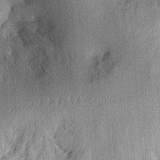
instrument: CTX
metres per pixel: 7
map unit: Ht
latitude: 12.0822
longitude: -74.3845
